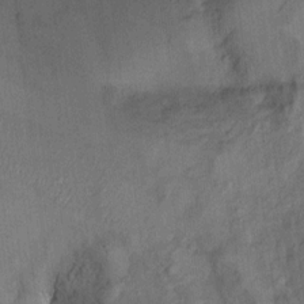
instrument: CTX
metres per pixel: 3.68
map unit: Ht
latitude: 8.4979
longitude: -38.1956
